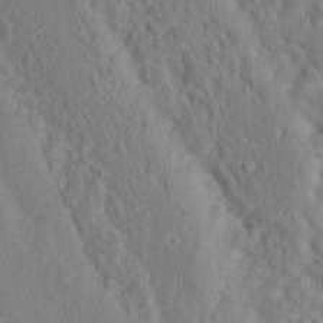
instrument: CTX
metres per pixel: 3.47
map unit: Nhu
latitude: 16.2523
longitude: -31.1781
